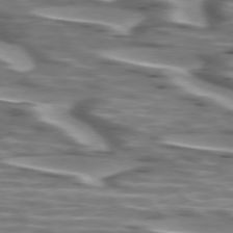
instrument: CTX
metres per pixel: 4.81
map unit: lApd
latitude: 74.6868
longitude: -58.0255
